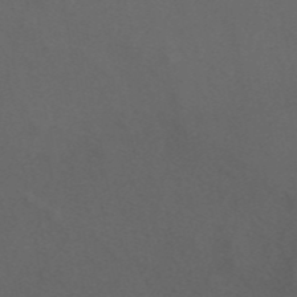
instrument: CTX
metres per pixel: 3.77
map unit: ANa
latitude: 44.5168
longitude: 26.9163
